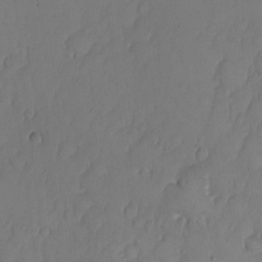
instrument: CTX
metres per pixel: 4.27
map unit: Nhe
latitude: -1.8423
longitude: -59.3104
